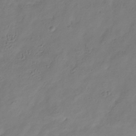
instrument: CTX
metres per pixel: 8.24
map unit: Hve
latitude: -34.8408
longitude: 88.4440
